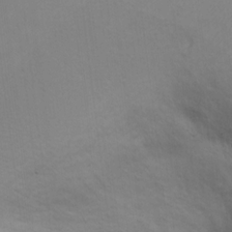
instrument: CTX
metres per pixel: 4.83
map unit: Ht
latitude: 11.0270
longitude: -32.6679
